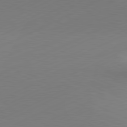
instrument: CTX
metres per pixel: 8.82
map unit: Hpe
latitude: -81.8234
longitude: 13.5210
